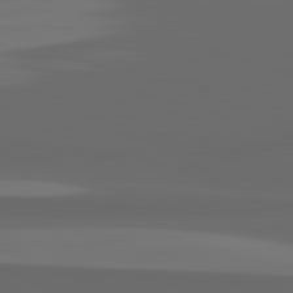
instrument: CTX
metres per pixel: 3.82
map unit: lApd
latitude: 82.9891
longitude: -132.1956
